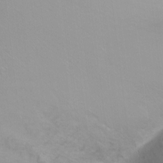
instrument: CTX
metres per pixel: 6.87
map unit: Ht
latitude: -6.8408
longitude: -33.8394
